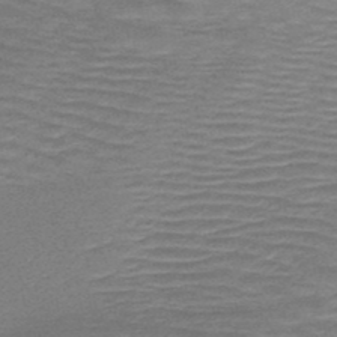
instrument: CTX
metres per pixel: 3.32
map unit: HNb
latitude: -48.6519
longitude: -49.0836
